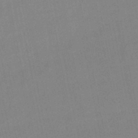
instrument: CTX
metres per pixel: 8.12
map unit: lHb
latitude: -48.2362
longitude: 75.8990
